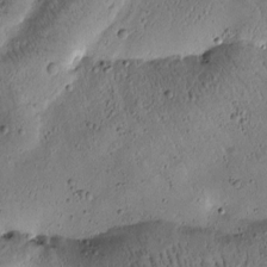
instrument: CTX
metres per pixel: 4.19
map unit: Htu
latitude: -1.9367
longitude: 171.1998
